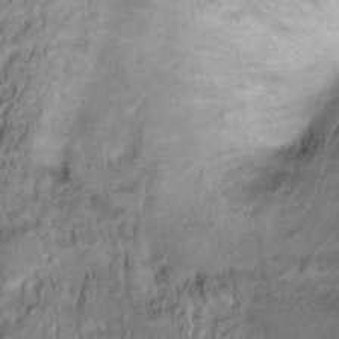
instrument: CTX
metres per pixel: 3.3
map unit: Hto
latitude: 12.5168
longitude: -36.9325
